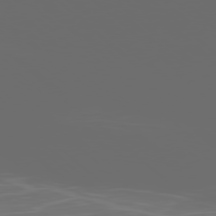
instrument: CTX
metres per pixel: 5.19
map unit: Ap
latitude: -78.9163
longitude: -69.5371
